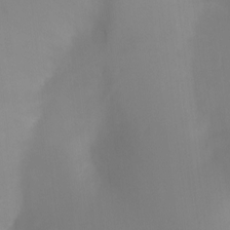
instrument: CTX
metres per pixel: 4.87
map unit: Ht
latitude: -12.3495
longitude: -47.5560
